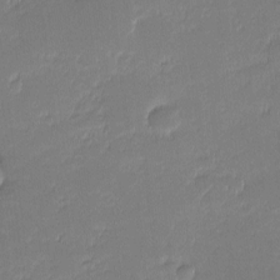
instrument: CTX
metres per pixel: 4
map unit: eHh
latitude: -1.7667
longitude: -83.4237
